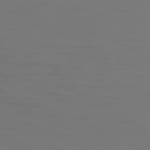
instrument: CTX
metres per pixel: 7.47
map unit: Hpe
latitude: 77.2537
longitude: -138.8569
